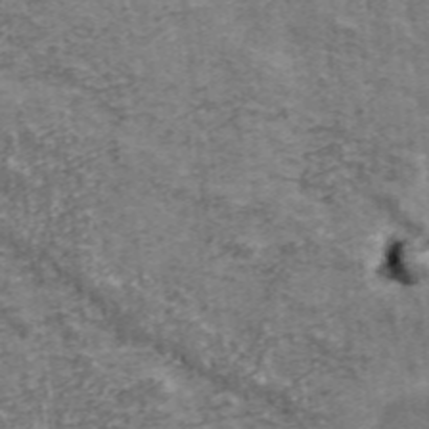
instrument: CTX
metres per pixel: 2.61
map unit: eHh
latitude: 43.2915
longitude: -90.7246
